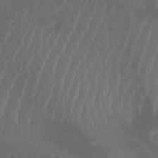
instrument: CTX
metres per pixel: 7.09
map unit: Htu
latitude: -6.3306
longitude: -69.9906
